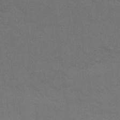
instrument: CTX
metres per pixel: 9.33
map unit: Nhu
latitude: 24.1766
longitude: -53.9339
